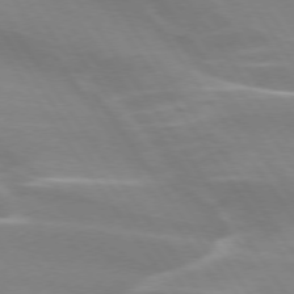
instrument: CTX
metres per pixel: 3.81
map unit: lApd
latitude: 73.9339
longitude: -62.1011
